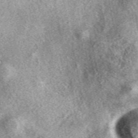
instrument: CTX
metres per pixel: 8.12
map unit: eAb
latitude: 38.7435
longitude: 109.9745
